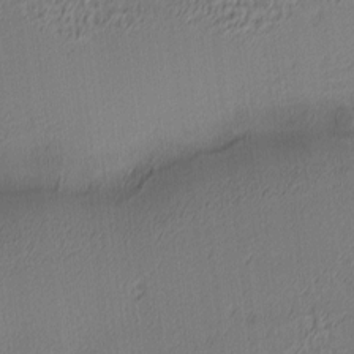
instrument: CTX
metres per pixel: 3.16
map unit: Ave
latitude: 3.9717
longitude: -113.8583
